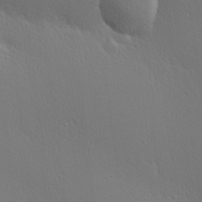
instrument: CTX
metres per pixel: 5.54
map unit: Hve
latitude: 19.1970
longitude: 149.8612
